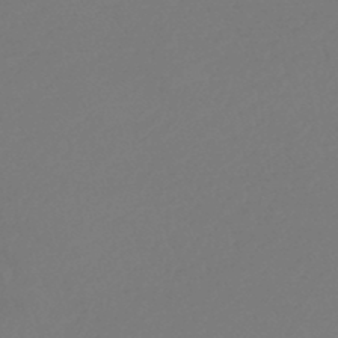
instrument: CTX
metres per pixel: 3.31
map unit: lHb
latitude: -46.5951
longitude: 66.0094
